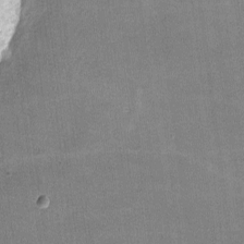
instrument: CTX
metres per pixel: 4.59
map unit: lHvf
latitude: -10.6141
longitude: -100.4979
